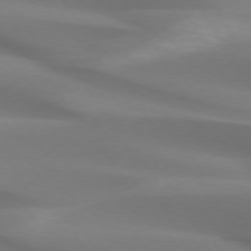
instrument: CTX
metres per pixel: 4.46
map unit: lApd
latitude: 73.8773
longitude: -50.1200
